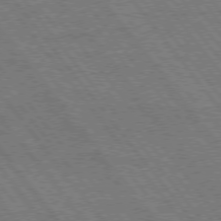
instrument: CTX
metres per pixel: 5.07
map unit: Hpe
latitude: 75.0270
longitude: -139.8772
